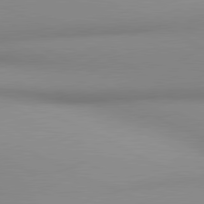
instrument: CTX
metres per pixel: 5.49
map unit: lApd
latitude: 80.7246
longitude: 143.7099
